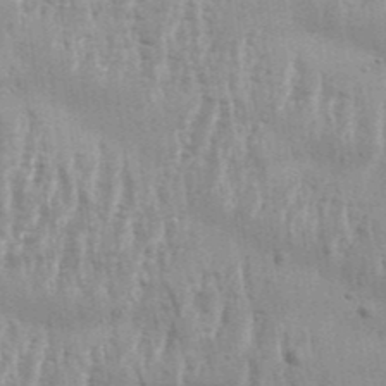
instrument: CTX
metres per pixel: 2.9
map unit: Aa
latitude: 33.3860
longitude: -135.3670
